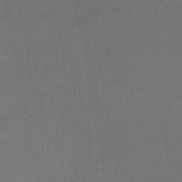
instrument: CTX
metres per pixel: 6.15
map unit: lHb
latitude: -43.9178
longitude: 60.6707
